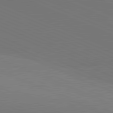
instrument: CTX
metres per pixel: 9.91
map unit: lApd
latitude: 81.3859
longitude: 136.2739
